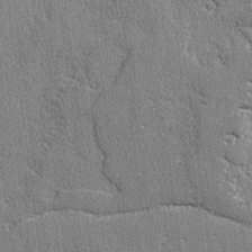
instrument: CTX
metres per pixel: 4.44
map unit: lAvf
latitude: -4.8597
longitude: -109.6882
